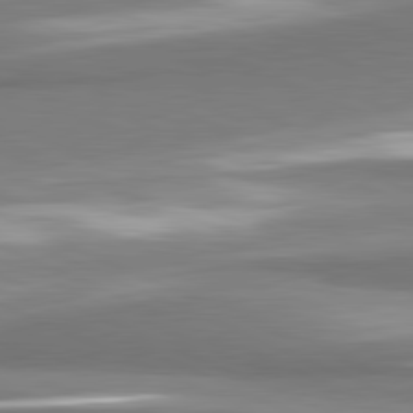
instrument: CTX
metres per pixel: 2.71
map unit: lApd
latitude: 81.7261
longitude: 166.1795
